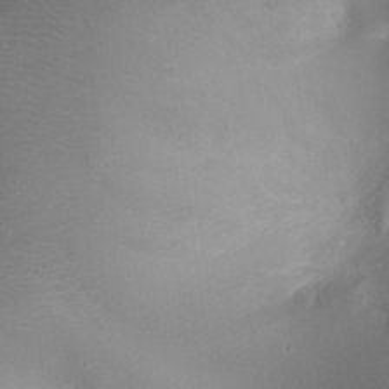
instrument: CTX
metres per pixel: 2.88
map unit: Ht
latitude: 1.6127
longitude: -21.3293
